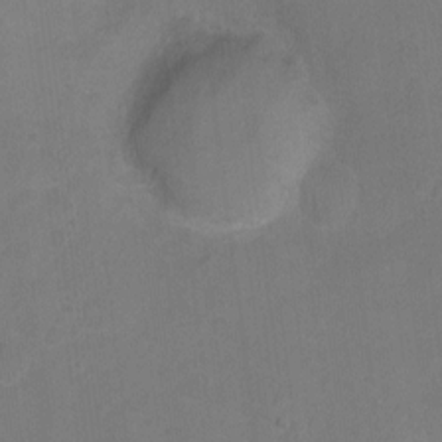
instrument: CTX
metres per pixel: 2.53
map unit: Hto
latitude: 3.1403
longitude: -33.1592
